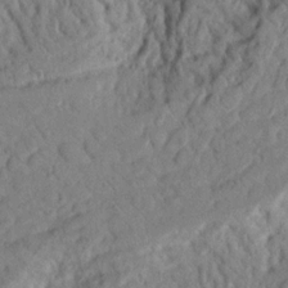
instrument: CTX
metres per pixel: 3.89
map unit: Nhu
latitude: 18.3278
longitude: -77.4237
